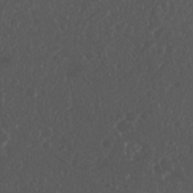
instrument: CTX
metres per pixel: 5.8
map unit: Nhu
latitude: 26.0633
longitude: -63.0270
